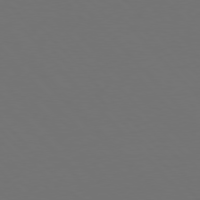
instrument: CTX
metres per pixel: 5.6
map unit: Hpe
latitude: 76.4979
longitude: -169.1025
